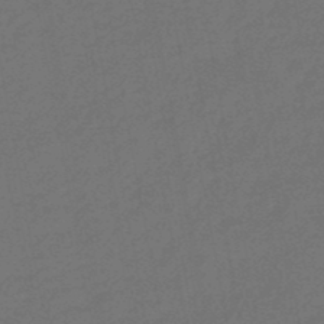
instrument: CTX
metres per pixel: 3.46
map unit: eHb
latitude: -47.7099
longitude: 82.4440
